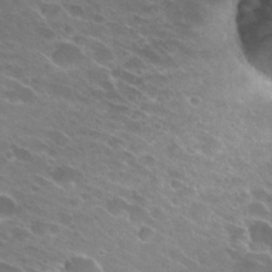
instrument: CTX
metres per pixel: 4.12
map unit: Hto
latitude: 27.0081
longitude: -42.4223
